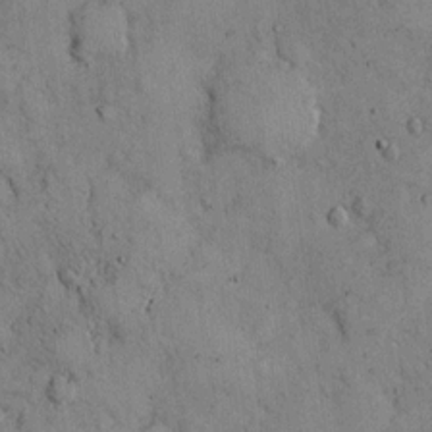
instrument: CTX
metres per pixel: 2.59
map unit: Hto
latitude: 12.8380
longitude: -60.1389
